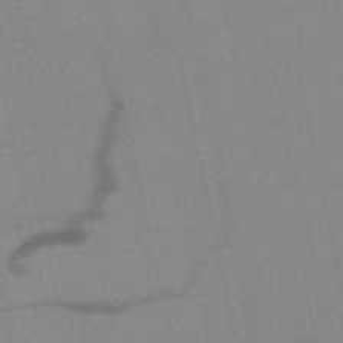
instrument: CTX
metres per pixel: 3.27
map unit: HNb
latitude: -52.9163
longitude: -45.1592
